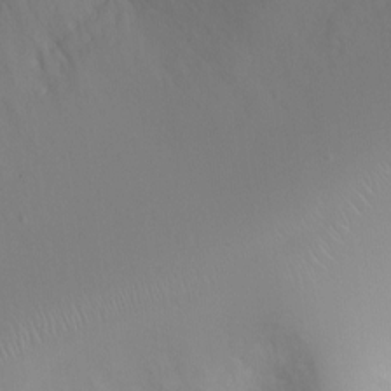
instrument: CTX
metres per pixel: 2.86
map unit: Ht
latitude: -0.2929
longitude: -18.5545
